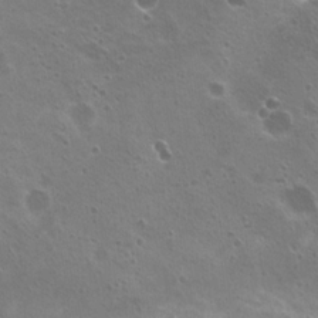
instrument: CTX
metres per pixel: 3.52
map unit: Nhu
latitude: 20.6680
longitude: -31.5749
